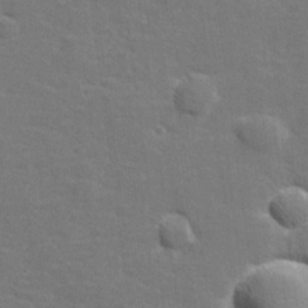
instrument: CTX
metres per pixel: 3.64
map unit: lHvf
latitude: 25.8583
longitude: 142.5384
